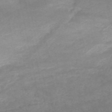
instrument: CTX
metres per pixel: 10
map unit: HNb
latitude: -52.2172
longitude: -41.6693
